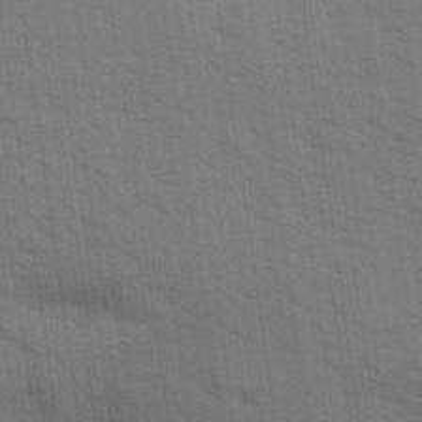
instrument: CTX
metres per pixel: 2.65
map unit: Aa
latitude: 31.4805
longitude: -139.6127
